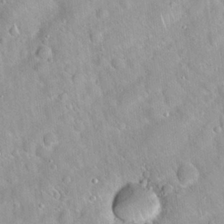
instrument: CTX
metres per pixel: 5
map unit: Hto
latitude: 20.4790
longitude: -52.8947
